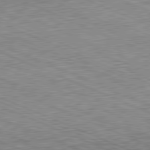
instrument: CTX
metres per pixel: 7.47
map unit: Hpe
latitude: -82.1039
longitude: 11.2565
